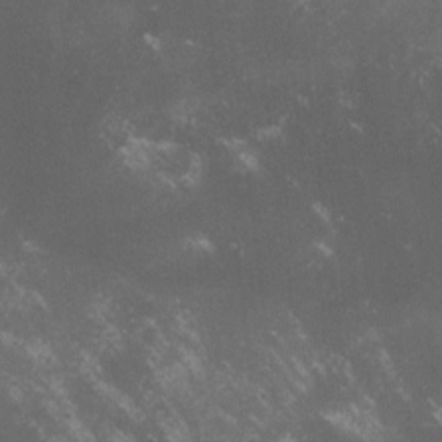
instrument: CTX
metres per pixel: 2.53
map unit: lHvf
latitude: -14.8030
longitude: -102.4601
